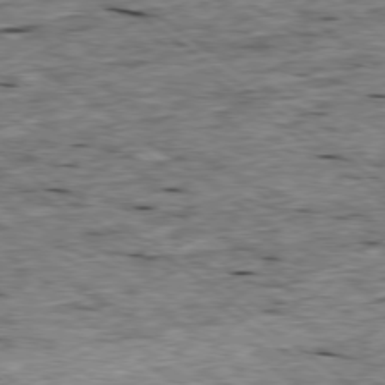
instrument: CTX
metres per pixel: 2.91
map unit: Ap
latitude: -78.9730
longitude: -87.7260
